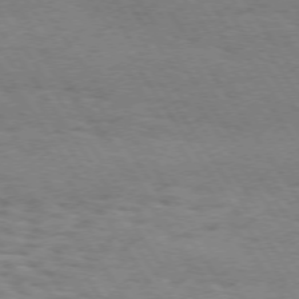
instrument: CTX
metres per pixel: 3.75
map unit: Hpe
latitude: 73.3482
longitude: -140.7057
